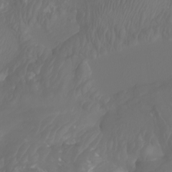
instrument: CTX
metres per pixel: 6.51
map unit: Nhu
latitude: -8.3684
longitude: -80.3089
